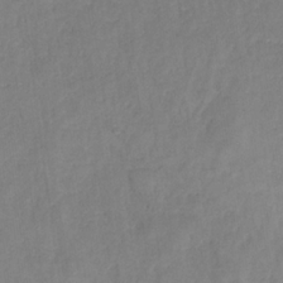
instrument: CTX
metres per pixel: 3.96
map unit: HNhu
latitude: -28.2362
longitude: 74.5385
